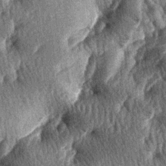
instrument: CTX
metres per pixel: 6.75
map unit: lAa
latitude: -7.7855
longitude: -127.5371
